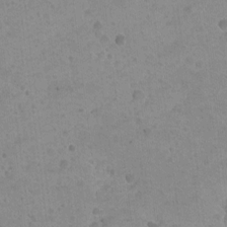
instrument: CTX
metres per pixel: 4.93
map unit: Hto
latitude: -4.5196
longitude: -36.3467
